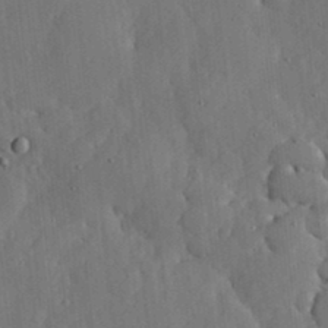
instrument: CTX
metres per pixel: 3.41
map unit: lHvf
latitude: 18.4979
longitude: -113.2348
